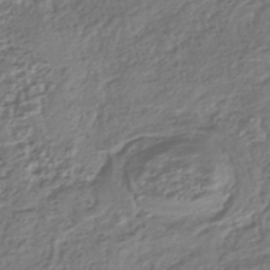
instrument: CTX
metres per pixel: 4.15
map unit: HNhu
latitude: -43.0675
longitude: 107.3321
